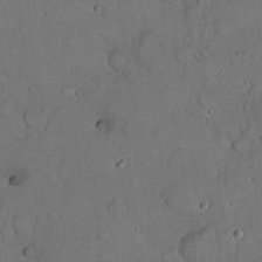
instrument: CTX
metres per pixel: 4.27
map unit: eHh
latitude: 20.0822
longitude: -59.7072
